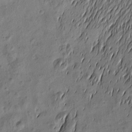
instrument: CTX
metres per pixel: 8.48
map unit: Htu
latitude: -0.1228
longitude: -176.1389
